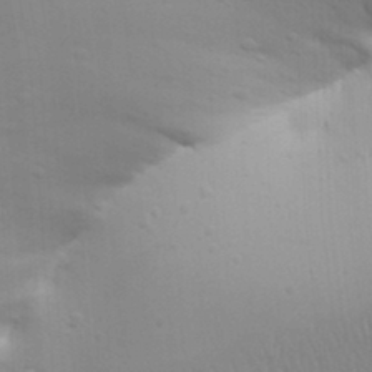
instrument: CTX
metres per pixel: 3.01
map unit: Aa
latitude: 32.0444
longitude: -133.7639
